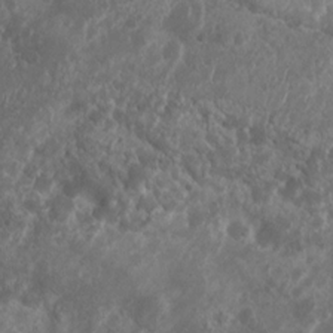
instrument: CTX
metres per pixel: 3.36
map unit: Nhu
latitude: 7.0836
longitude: -20.9136
